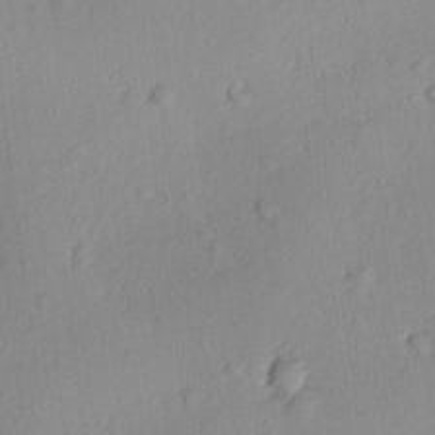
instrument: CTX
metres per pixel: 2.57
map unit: Ave
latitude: -10.4818
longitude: -121.6127
